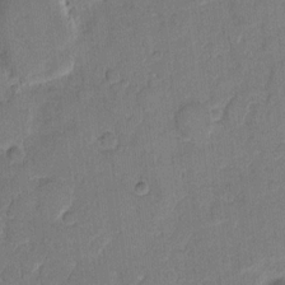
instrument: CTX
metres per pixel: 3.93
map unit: eHh
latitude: 10.4979
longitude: -64.8002
